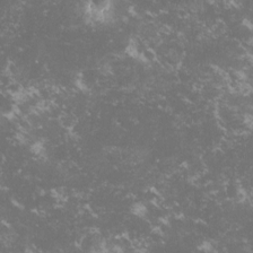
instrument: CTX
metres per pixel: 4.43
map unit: lHvf
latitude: -14.4629
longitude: -99.6316
